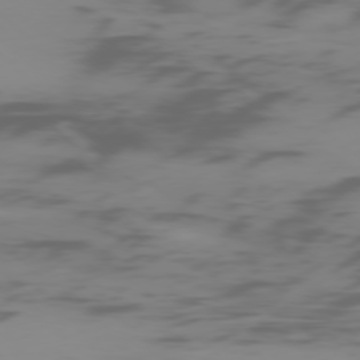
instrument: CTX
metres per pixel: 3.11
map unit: Ap
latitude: -77.9178
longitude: -64.6679
